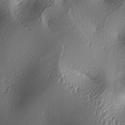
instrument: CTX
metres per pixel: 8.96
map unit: lAa
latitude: -5.6155
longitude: -122.8380
